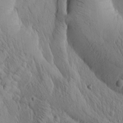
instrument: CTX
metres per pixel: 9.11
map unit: Htu
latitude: -3.3698
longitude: 170.5763
